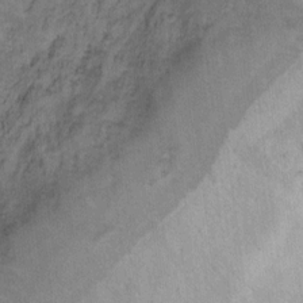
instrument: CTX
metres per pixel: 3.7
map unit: Ht
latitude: 8.2334
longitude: -38.3467
